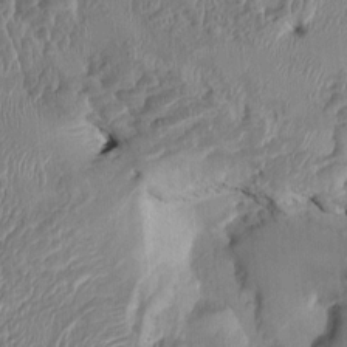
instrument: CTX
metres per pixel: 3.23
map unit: HNhu
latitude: 0.9324
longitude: -6.7057
